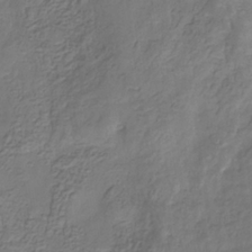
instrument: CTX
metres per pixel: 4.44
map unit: eHb
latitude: -30.2361
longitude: 71.2943
